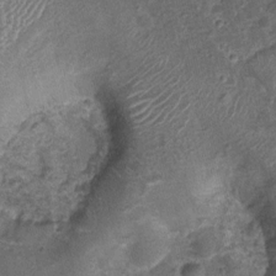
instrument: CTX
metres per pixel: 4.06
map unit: Nhu
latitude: 2.1955
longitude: -16.0255
